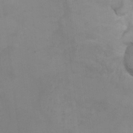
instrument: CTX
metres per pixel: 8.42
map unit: Ht
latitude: 10.5168
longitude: -32.7246
